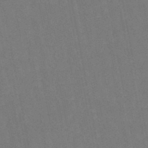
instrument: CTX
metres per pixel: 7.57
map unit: lHb
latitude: -47.3131
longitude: 78.8975
